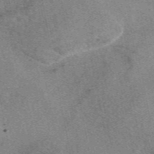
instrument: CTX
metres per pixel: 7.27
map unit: eAb
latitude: 48.8191
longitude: 109.6344
